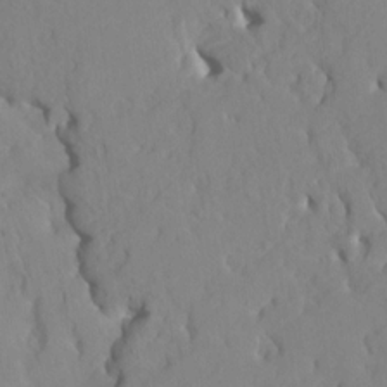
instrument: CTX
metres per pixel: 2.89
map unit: HNhu
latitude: 6.6301
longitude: -4.1200
